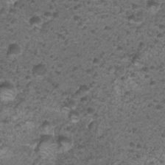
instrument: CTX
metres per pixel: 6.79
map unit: Nhu
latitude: 2.7057
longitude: -15.5749
